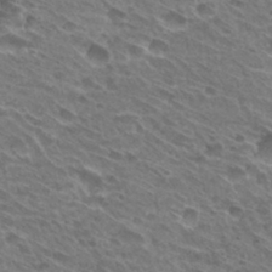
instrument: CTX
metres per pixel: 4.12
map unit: Hto
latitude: 31.3482
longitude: -42.7624
